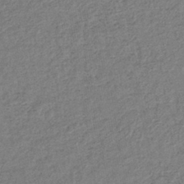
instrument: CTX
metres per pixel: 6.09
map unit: lHb
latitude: -40.8975
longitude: 71.3510
